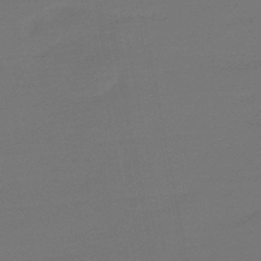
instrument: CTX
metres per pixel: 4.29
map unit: eHb
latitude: -47.3320
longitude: 88.8597
